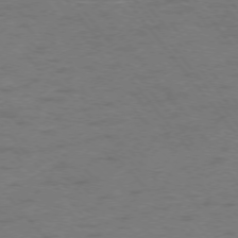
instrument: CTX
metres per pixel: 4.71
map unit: Ap
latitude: -75.8423
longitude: -70.0444
